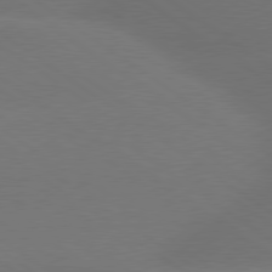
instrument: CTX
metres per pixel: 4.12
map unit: lApd
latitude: 79.1026
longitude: -151.8772
